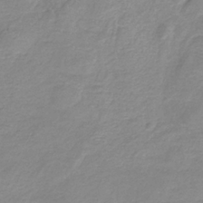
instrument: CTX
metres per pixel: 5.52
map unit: HNb
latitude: -35.3888
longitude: 56.2172
